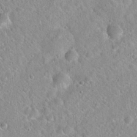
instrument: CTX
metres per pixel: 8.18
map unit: Hto
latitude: 21.7450
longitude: -52.7813
